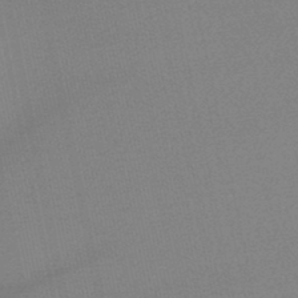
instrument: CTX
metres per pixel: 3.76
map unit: lHb
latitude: -45.1998
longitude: 67.4265
